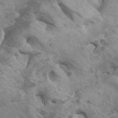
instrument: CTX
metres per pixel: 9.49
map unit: Htu
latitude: -6.1983
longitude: -75.9717
